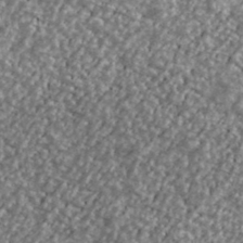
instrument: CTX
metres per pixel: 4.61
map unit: Ave
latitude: 40.5167
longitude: -111.6127
